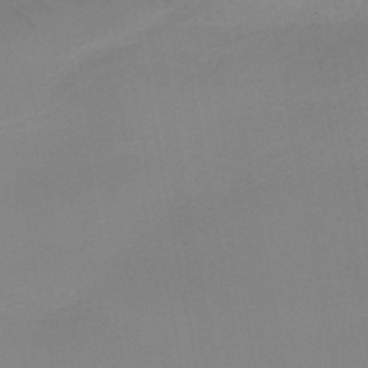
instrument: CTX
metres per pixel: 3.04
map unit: HNb
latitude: -46.2928
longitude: -42.5924
